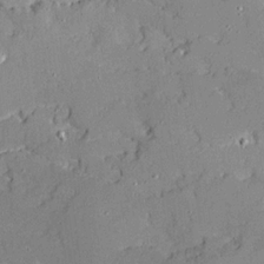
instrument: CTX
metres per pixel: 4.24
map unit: Ave
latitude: 18.9136
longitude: -128.0444
